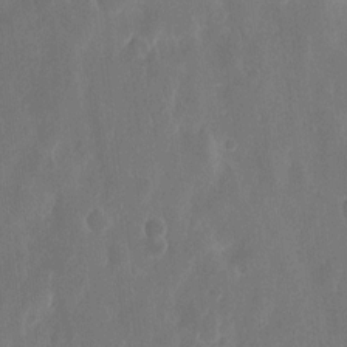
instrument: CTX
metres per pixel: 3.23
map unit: eHh
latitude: 12.2523
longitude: -72.6491
